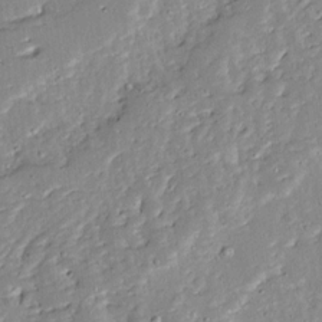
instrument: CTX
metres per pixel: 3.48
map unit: Ave
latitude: 13.0648
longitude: -134.6112
